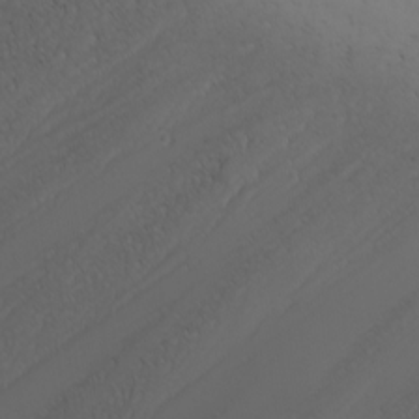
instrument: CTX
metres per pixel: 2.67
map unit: Nhu
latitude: -6.8219
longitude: -81.5560
